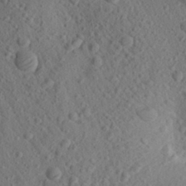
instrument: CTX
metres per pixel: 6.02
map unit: Aa
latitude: 27.0459
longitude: -142.9136
